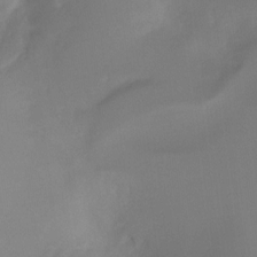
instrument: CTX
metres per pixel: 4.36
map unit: Ht
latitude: -9.4832
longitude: -46.6680
